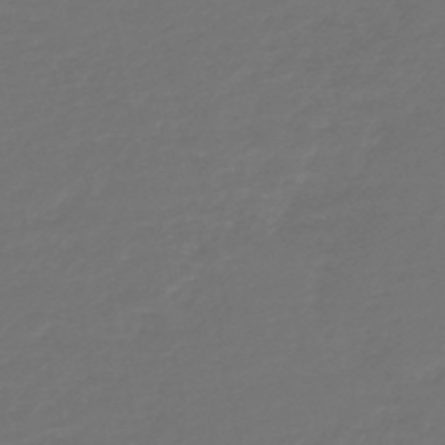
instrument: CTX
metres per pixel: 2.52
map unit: HNb
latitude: -47.1431
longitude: 55.6911
